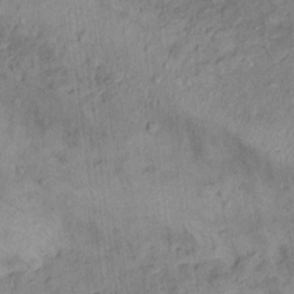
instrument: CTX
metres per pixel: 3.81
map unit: Nhu
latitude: 15.1593
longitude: -31.4994
